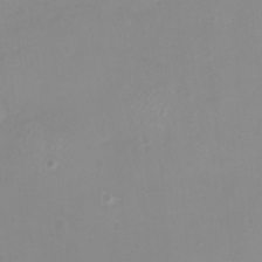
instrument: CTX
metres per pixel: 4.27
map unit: eHh
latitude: -4.2361
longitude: -76.1577
